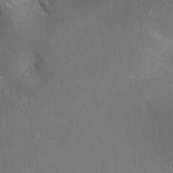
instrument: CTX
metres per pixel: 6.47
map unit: Aa
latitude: -13.2754
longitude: -67.9906
